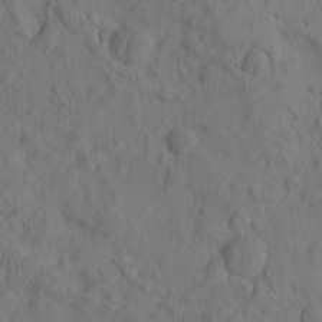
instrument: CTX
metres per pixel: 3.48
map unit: eHh
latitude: -1.3510
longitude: 16.0472
